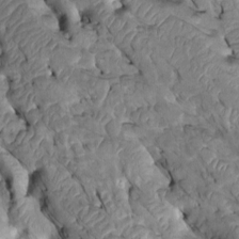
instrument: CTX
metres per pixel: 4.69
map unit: Htu
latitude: -2.3495
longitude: 149.4644
